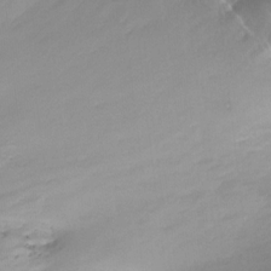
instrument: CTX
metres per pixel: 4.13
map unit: Ht
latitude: -14.8030
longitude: -50.8002
